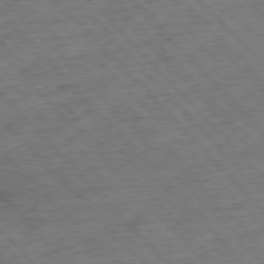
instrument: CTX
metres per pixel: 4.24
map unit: Hpe
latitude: -76.7274
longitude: -16.1200
